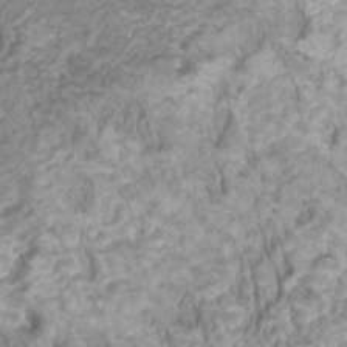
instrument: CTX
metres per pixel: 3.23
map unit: HNhu
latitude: 3.3292
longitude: -2.9891
